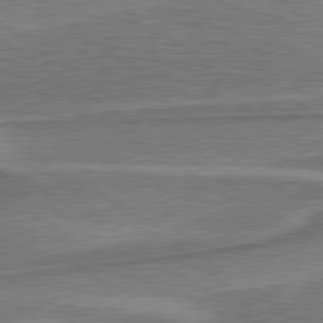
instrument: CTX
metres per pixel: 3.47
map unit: lApd
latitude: 79.8017
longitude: 172.9730
